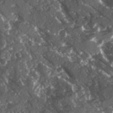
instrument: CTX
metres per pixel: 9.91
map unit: Ave
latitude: 15.4238
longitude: -131.7828
